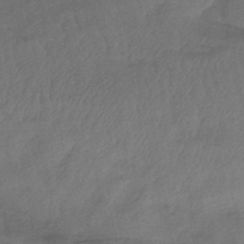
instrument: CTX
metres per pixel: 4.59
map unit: lHb
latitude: -43.1053
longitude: 79.8989
